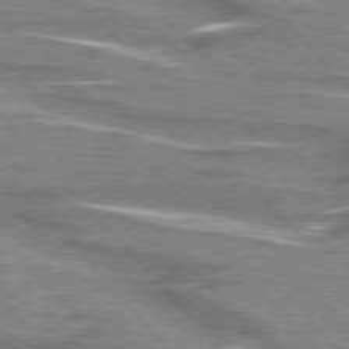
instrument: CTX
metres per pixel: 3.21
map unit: lApd
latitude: 76.0633
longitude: -81.0269
